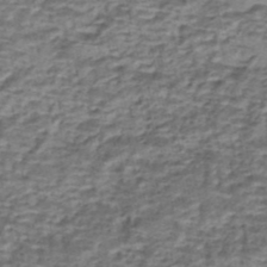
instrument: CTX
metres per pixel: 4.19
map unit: eHh
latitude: -43.1431
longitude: 119.8044
